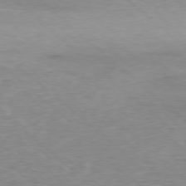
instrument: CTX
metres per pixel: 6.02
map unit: Ap
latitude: -77.7856
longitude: -93.4048
